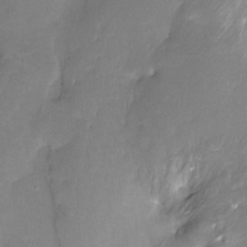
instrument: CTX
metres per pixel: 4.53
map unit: Htu
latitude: -13.4455
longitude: -45.4048
